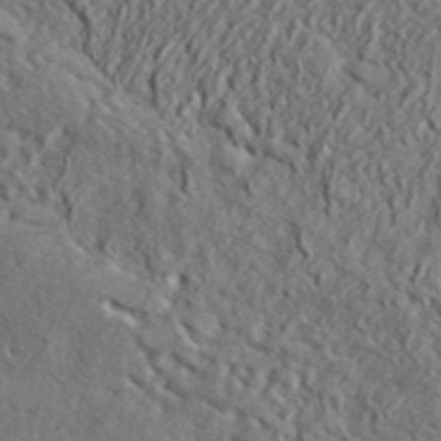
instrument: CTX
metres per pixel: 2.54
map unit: lHvf
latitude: 41.6882
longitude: -88.7436
